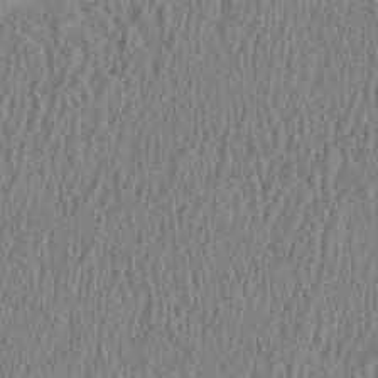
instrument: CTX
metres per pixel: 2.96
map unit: HNhu
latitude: -0.5574
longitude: 2.0283
